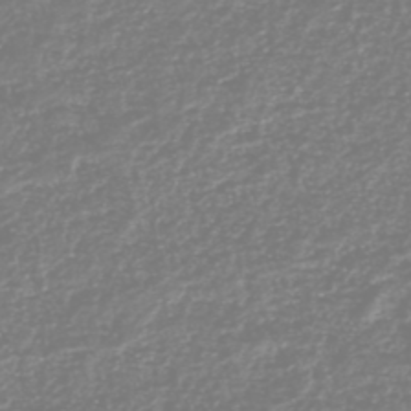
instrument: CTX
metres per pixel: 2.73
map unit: HNhu
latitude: -46.6140
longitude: 28.8597
